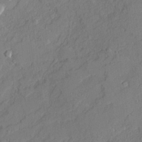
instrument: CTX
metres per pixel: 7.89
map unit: Ave
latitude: 21.8206
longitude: -129.3293
